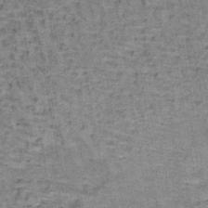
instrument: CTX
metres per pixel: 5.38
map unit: lHb
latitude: -40.4062
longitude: 57.8233
